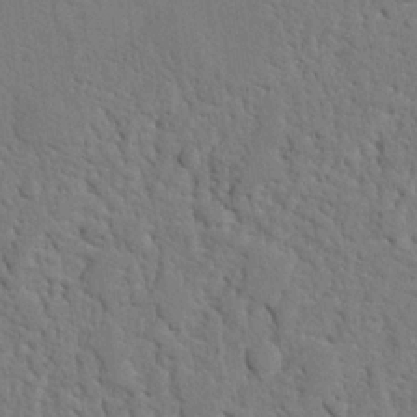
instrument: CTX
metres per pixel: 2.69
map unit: Nhu
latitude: 21.6694
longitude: -76.7813
